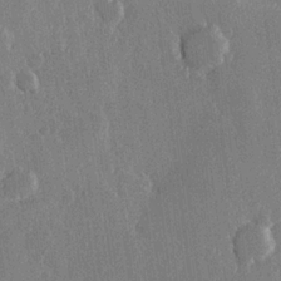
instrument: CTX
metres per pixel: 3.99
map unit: Hve
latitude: 22.8380
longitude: 148.3118
